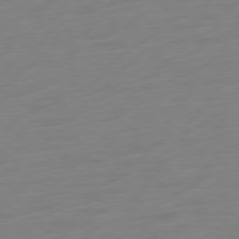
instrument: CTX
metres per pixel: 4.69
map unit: Ap
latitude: -78.5951
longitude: -66.8191
